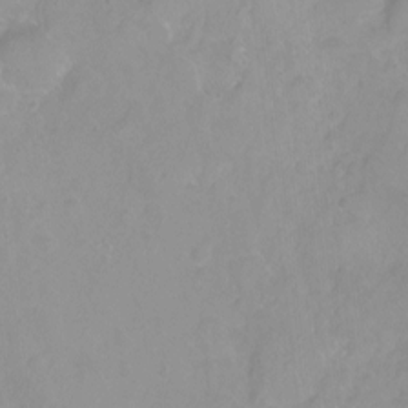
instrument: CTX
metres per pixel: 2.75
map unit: Nhu
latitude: -8.3873
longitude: -42.6680
